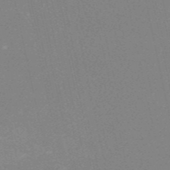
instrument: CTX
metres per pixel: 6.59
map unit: HNb
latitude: -54.4629
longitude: -41.6315
